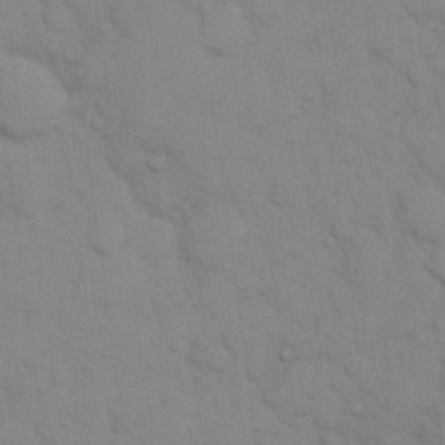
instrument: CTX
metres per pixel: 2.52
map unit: eHh
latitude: 16.4412
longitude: -62.8569
